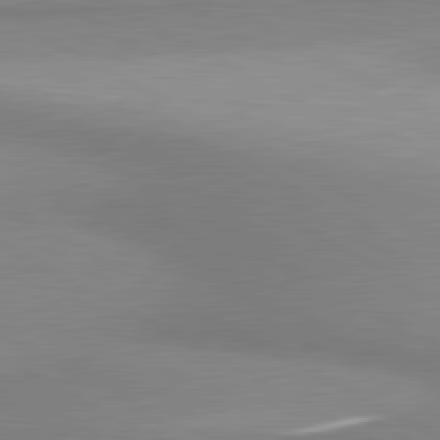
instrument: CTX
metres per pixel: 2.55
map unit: lApd
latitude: 80.8002
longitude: 158.6140
